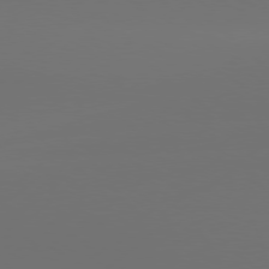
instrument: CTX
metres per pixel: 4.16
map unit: Hpe
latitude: 76.6679
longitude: -130.2145
